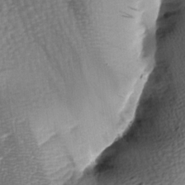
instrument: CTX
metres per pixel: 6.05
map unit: lAa
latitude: -7.5966
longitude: -126.1011
